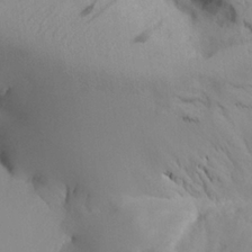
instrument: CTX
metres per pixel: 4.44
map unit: Aa
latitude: 25.2159
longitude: -128.2900
